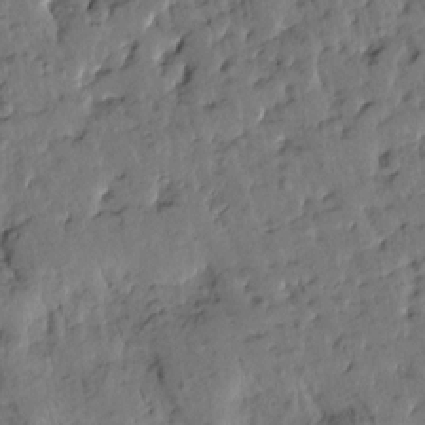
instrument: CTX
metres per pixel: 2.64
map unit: Htu
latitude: 0.3656
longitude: -179.8584
